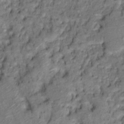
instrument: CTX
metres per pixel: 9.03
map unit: Hto
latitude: 12.1767
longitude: -36.8947
